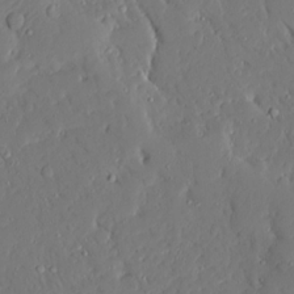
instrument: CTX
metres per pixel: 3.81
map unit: Ave
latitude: 15.9339
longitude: -140.6868
